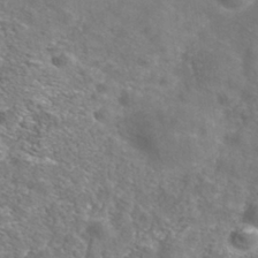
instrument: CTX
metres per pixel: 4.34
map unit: Nhe
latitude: -41.1431
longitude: -100.2145
